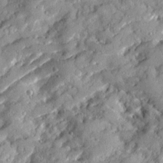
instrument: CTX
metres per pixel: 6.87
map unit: Ave
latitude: 18.9324
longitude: -129.5560
